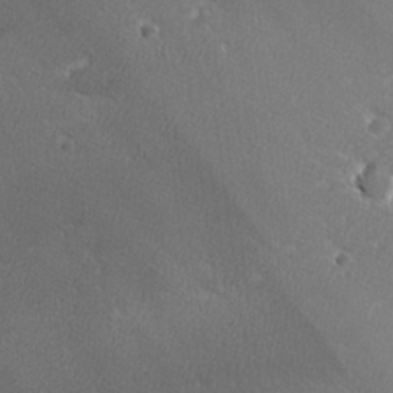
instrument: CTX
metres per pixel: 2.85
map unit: lHvf
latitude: 25.2159
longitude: 141.1809
